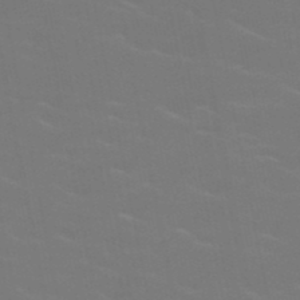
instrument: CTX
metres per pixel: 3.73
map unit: HNb
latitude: -49.1998
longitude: -47.8584
